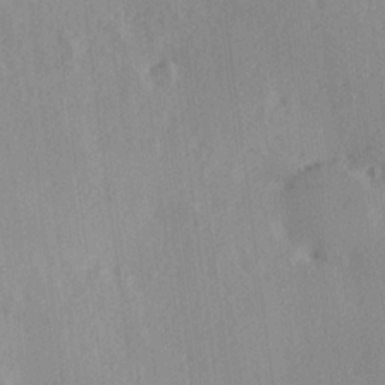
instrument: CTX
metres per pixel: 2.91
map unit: Hve
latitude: 18.9702
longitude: 149.2754
